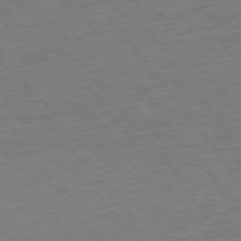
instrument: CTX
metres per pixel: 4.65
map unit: Ap
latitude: -75.4833
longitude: -89.3482
